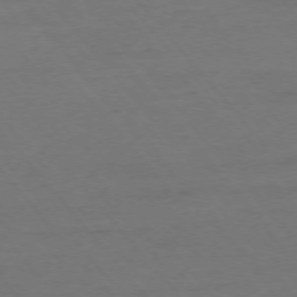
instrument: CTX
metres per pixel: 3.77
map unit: Ap
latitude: -76.1417
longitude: -88.2523
